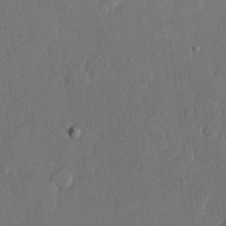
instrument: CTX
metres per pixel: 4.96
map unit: lHvf
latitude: 22.7246
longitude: 145.3132
